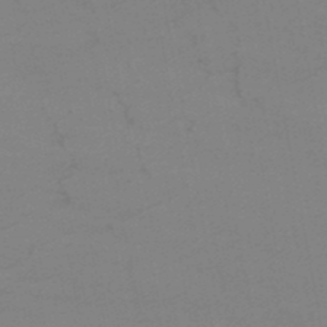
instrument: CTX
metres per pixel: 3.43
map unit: lHb
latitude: -47.1620
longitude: 58.2739
